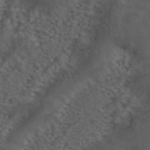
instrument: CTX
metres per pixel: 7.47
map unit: ANa
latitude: 41.8961
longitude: 55.7100
